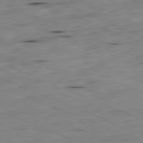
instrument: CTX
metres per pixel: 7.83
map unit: Ap
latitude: -81.8800
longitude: -68.7435
